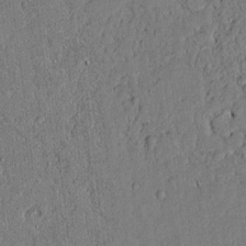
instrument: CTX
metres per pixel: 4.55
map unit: lAvf
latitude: 4.8002
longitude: 169.7855
